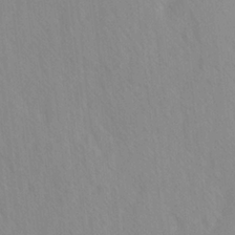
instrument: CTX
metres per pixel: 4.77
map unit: Ave
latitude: -1.0676
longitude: -113.1403
